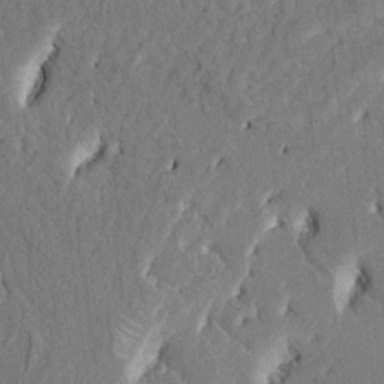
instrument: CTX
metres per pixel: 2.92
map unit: HNhu
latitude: 8.5168
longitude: -5.5560
